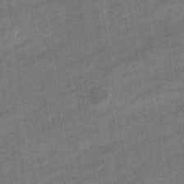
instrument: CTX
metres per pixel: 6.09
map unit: eHb
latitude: -35.7478
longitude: 77.9556
